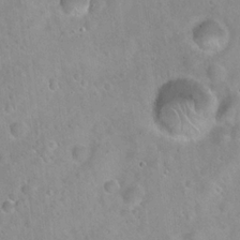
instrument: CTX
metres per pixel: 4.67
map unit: Hto
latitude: 21.4238
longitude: -53.2726
